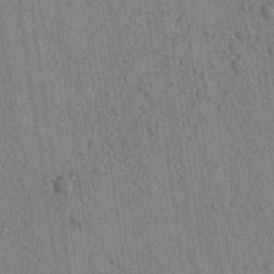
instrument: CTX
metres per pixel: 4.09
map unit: lAvf
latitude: 6.1956
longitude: 164.6897
